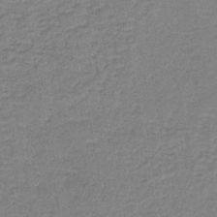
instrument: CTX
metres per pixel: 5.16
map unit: lHb
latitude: -40.3306
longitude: 60.8597
